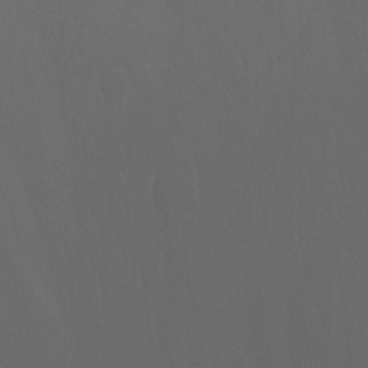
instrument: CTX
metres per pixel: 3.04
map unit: Nhu
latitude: -13.5210
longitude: -71.1025
